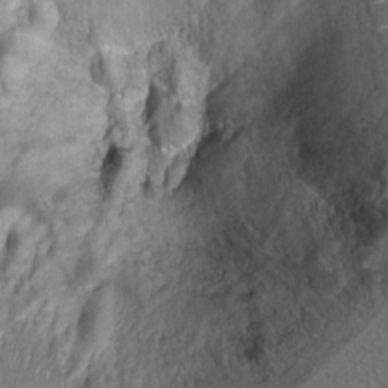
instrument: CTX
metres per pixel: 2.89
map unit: Ht
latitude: 9.3860
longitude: -32.1011
